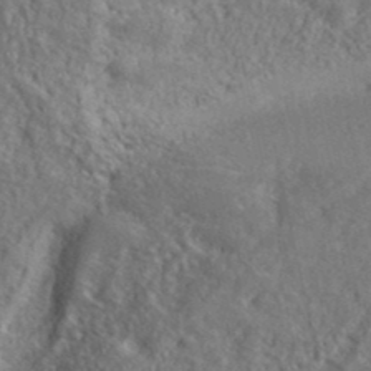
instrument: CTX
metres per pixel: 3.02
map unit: ANa
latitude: 39.6127
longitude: -90.2900
